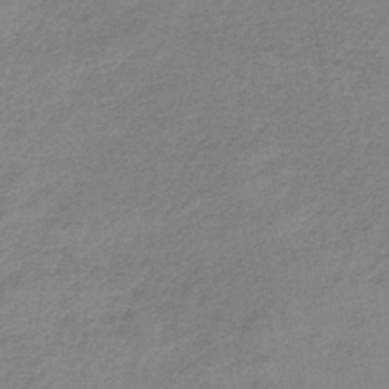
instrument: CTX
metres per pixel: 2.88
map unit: lHb
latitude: -40.1795
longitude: 69.3320
